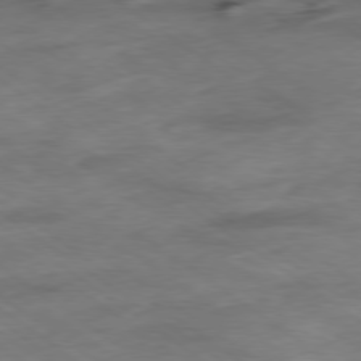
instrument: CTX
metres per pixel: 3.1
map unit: Hpe
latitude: -79.3131
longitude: -22.4034
